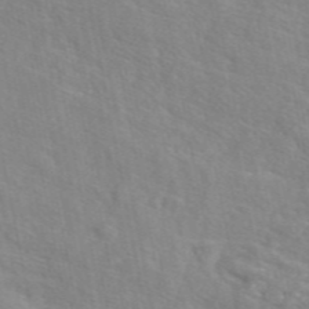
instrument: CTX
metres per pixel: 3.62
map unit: eAb
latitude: 48.6302
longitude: 119.7289
